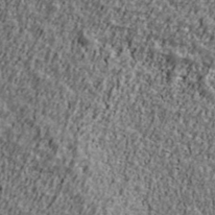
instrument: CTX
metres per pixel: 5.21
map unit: Ave
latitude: 41.3670
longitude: -111.8584
